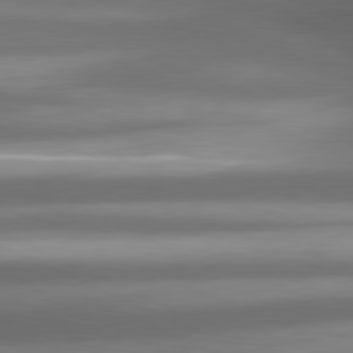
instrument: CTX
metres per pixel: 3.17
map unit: lApd
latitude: 81.0647
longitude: -143.3293
